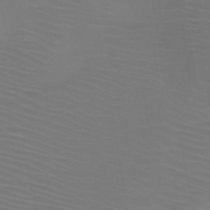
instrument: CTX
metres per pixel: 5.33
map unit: HNb
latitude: -47.4454
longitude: -43.9717
